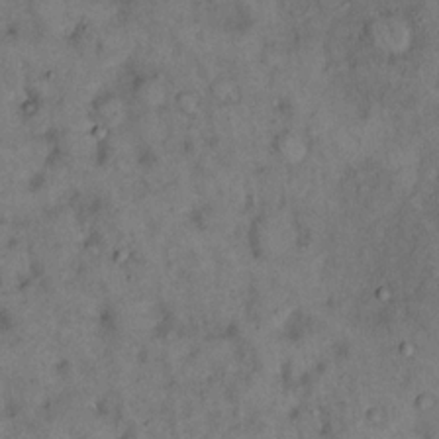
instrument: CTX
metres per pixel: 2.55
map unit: eHh
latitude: 16.1767
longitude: -62.3468
